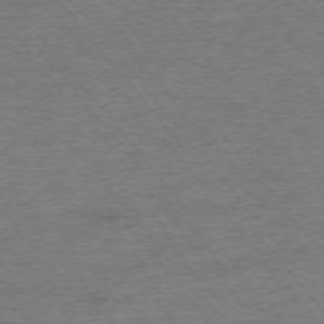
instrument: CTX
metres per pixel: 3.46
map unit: Hpe
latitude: -76.1795
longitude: -12.4601
